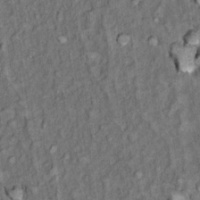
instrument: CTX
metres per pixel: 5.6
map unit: Ht
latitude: 12.0633
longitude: -32.9702
